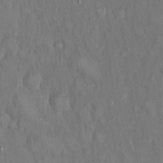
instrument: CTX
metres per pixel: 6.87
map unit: Hto
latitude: 18.0633
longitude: -60.8569
